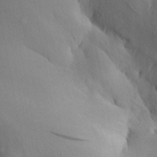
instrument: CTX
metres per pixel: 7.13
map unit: Aa
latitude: 30.3090
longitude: -143.6127
